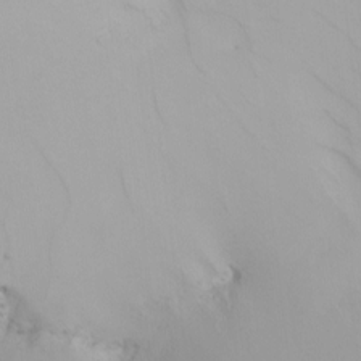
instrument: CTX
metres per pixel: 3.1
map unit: Nhu
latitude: -4.9730
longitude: -91.7828
